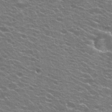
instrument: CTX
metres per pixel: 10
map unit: Hto
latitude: 24.9135
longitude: -30.0822
